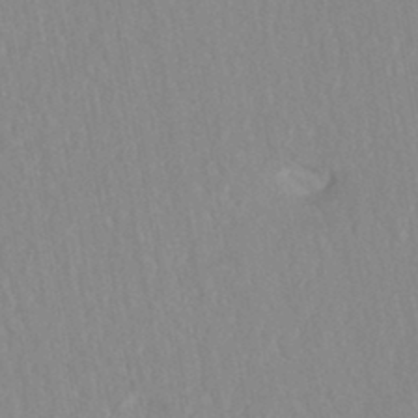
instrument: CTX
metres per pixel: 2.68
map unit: ANa
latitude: -44.7274
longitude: 104.3684
